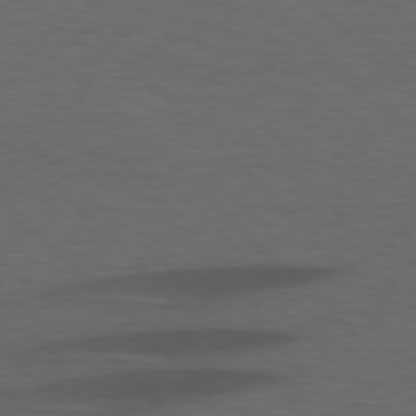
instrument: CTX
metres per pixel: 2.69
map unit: lApd
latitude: 77.6505
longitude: -60.0255
